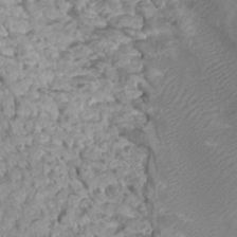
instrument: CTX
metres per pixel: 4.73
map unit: Htu
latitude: 2.6301
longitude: -21.3860
